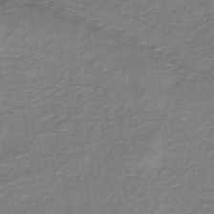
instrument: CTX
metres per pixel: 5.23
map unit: lHb
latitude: -35.2754
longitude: 70.1795
